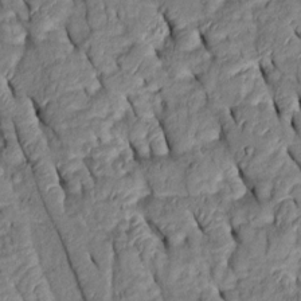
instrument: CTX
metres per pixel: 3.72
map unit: Htu
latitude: 0.9891
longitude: 149.3510
